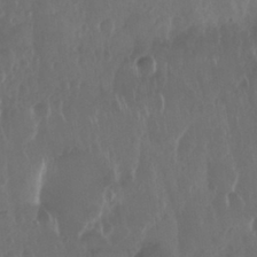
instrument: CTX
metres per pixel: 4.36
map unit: Nhu
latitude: 29.2159
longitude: -57.0269
